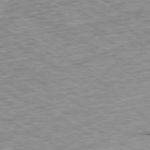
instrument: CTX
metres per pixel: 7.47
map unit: Ap
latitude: -80.5763
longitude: -81.5560
